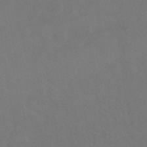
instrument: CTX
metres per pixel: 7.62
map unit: HNhu
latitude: -42.7274
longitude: 94.3873
